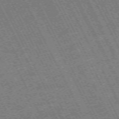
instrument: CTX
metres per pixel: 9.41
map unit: Hpe
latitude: -71.0109
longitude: 10.6330
